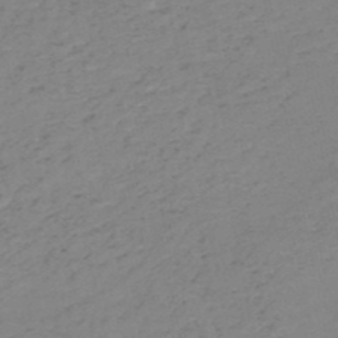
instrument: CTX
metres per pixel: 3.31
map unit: HNb
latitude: -51.2565
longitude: -51.8394
